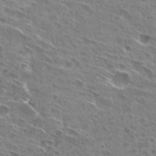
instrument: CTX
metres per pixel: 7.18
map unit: Hto
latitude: 28.3656
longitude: -44.6490
